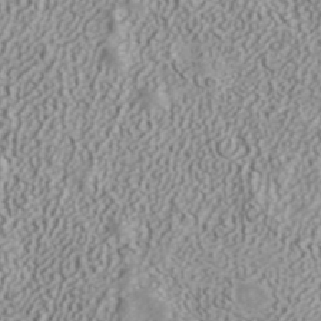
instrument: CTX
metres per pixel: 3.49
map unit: ANa
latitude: 41.4426
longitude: 30.6707
